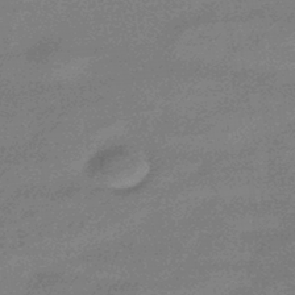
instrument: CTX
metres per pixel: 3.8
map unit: HNhu
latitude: -42.7274
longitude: 92.8975
